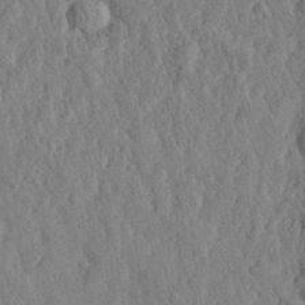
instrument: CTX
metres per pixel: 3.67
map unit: eHh
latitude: 28.1955
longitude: -76.2522
